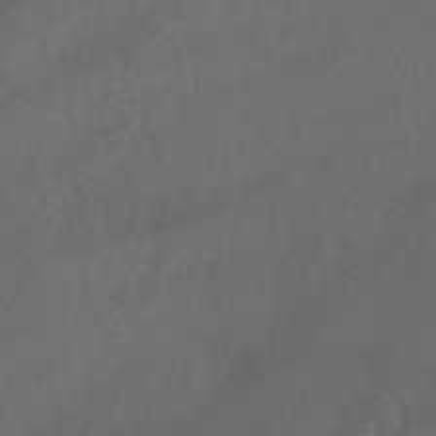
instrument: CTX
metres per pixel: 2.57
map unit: HNb
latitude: -44.7652
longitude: -37.1970
